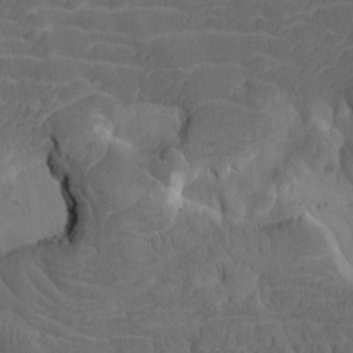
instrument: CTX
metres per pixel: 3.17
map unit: Htu
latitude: -7.8989
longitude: -66.5923
